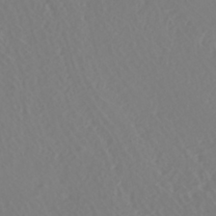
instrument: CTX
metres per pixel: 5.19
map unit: HNhu
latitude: -40.7652
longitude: 99.8800
